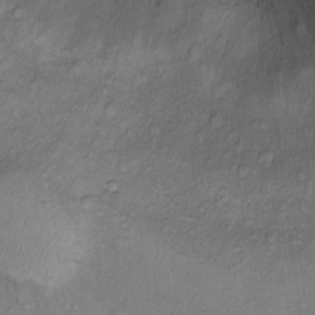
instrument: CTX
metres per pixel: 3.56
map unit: Ht
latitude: 12.4601
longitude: -39.3293
